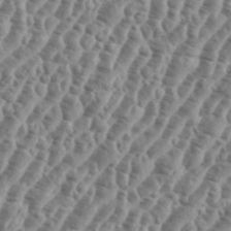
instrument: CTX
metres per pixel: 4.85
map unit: eHh
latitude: 36.4601
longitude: -135.9528
